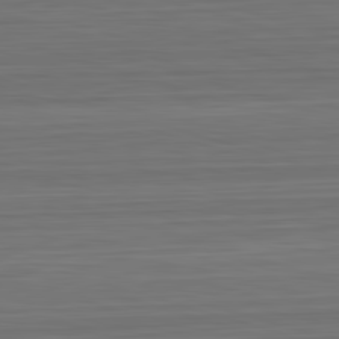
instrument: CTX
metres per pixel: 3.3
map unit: Hpe
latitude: -82.8219
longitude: 11.9745
